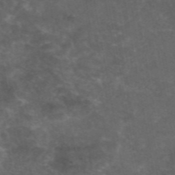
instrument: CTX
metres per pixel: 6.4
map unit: eAb
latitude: 46.8947
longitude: 125.6344
